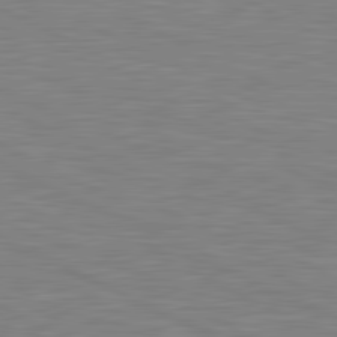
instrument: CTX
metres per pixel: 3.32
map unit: lApd
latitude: 81.2159
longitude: -169.2348
